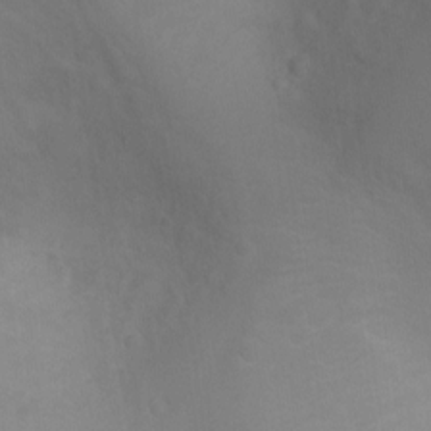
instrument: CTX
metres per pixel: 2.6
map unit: Ht
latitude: 1.7260
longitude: -28.7246
